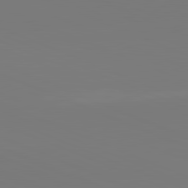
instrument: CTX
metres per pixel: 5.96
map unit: lApd
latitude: 82.1766
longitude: 147.5399
